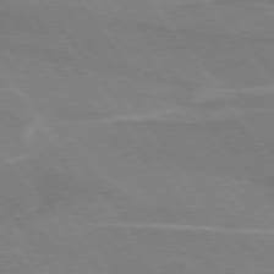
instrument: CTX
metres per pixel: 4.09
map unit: lApd
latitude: 74.8758
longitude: -67.3481
